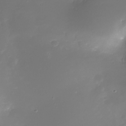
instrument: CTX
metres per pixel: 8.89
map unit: Nhe
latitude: -33.2187
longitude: -116.4223
